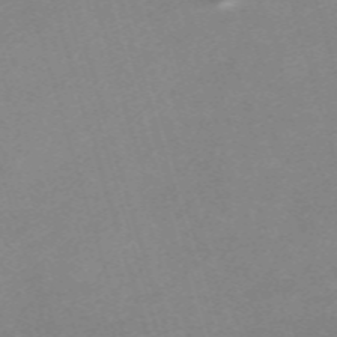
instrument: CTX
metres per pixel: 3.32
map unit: eHh
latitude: -61.7667
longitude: 49.2187
